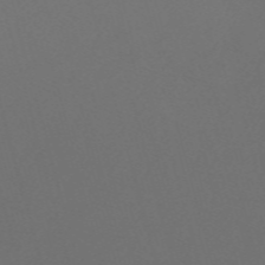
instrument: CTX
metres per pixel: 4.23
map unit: Nve
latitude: -59.9745
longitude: 60.3495
